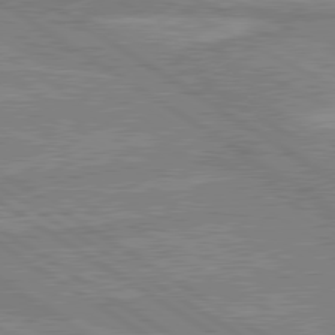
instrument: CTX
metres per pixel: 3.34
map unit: lApd
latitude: 80.3278
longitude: -174.5168
